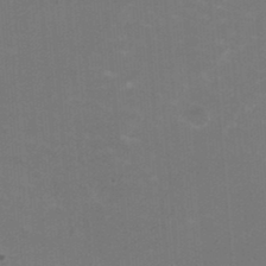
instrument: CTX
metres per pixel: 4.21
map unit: HNhu
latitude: -2.1416
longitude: -1.8394
